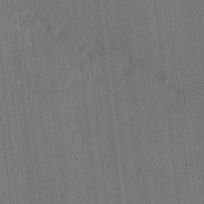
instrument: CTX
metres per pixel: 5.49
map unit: lHvf
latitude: 20.6302
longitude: 141.0486
